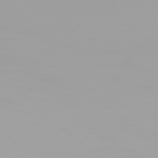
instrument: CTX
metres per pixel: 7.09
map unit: Hpe
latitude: 77.4426
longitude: -137.8961
